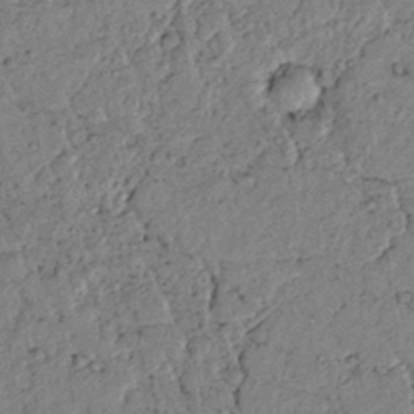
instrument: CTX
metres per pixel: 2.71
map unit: lAvf
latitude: 5.8583
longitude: 160.1606
